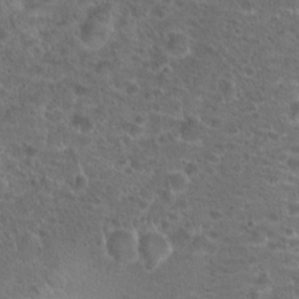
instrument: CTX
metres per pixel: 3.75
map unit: Hto
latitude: 19.4615
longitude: -41.0647
